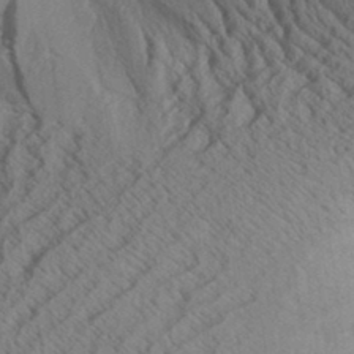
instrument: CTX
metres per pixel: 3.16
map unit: Aa
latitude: 32.9325
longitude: -138.5735
